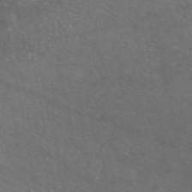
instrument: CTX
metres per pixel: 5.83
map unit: eAb
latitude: 46.5546
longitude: 120.0283
